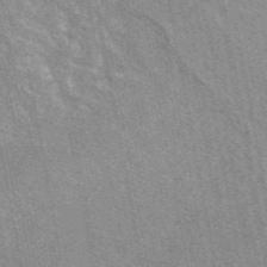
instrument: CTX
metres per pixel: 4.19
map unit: eAb
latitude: 48.9703
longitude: 114.7274
